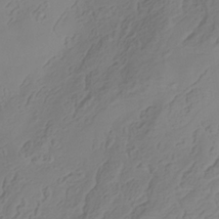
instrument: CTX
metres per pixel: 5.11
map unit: Hve
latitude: -34.0094
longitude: 91.7856
